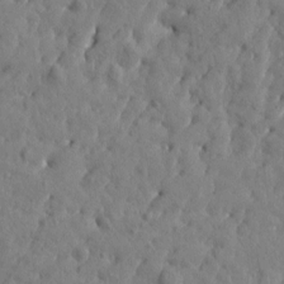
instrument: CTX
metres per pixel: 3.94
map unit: Htu
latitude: 1.3670
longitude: 178.9541
